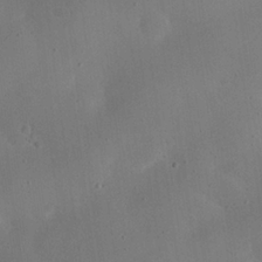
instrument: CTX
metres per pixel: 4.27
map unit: eHh
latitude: 24.3089
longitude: -66.0255
